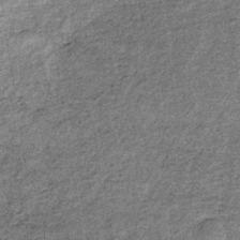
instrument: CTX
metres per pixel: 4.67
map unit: lHb
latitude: -36.7652
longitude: 65.4455
